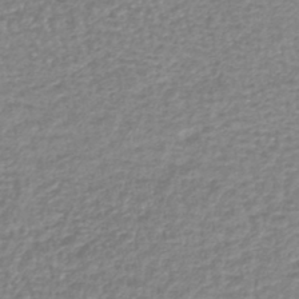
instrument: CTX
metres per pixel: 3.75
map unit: lHb
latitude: -42.0849
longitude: 70.9164
